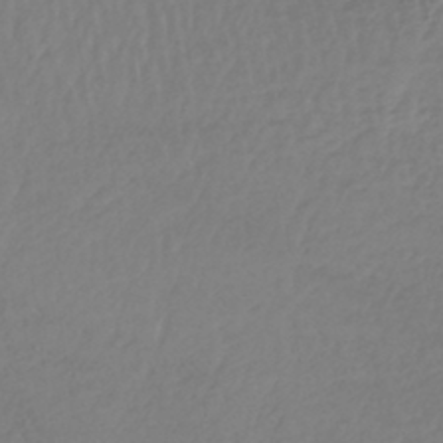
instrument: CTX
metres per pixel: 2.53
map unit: lHb
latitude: -42.5006
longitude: 68.5573
